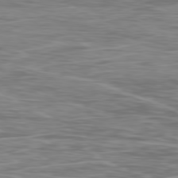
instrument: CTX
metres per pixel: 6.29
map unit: Ap
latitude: -79.8422
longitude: -73.1215
